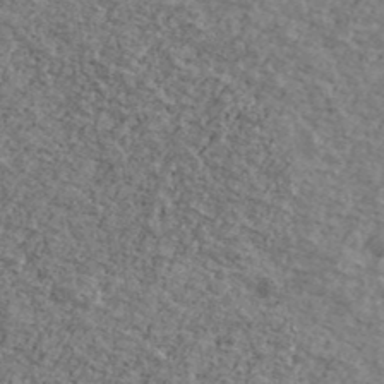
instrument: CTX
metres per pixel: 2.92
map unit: Ave
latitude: 41.1025
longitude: -108.5545
